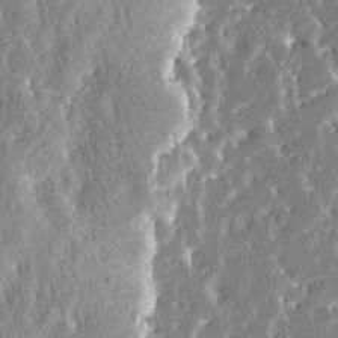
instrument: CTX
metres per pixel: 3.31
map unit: Htu
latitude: -3.7855
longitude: 174.5762
